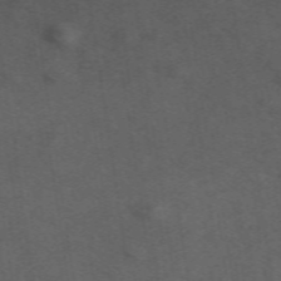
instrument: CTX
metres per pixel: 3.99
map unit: ANa
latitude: 52.0444
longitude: -70.9891
